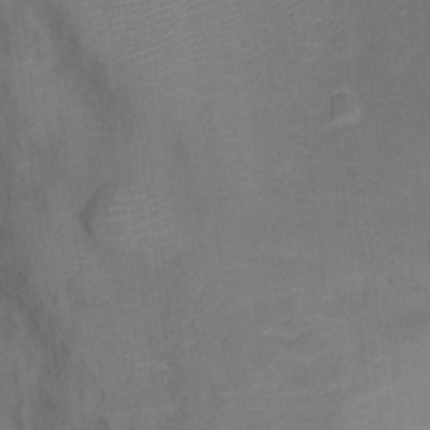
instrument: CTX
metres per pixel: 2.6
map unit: Ht
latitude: 12.3467
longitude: -41.1025
